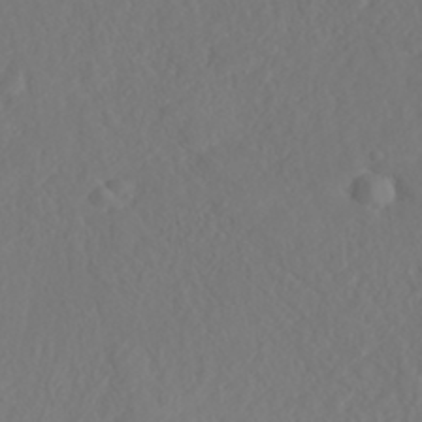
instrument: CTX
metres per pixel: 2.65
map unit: ANa
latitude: 36.4979
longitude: 14.3496
